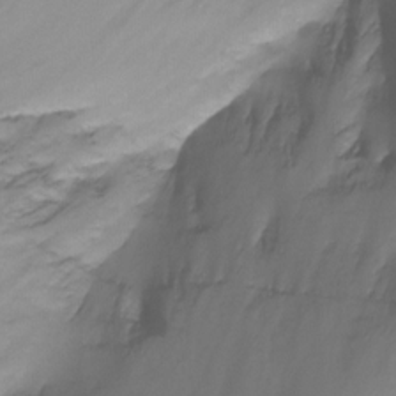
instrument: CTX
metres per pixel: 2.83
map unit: Nhu
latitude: -12.9731
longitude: -51.2159
